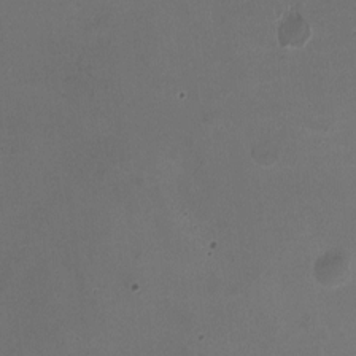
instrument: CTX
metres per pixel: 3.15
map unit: HNhu
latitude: -2.8407
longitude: -3.3104
